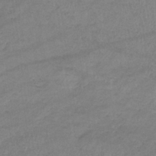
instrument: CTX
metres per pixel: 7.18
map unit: eHb
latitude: -32.9731
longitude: 68.3117
